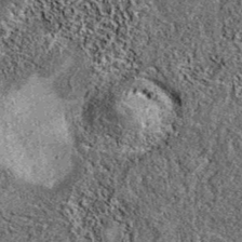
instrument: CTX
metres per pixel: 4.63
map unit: eAb
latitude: 37.8394
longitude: 106.3873
